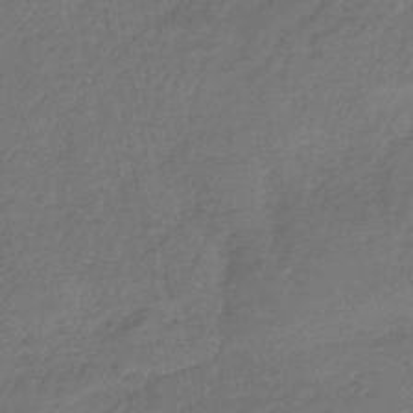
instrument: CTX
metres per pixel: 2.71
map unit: HNb
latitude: -34.9353
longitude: 59.3509
